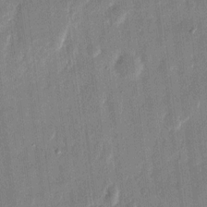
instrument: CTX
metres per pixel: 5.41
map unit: eHh
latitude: 12.3278
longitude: -70.0633
